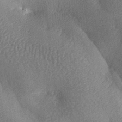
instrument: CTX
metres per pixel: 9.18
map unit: lAa
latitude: -8.2550
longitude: -127.4993
